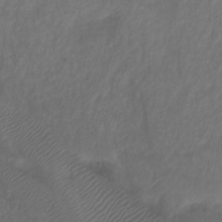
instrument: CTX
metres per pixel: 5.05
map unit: Ht
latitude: 1.6505
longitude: -34.9324
